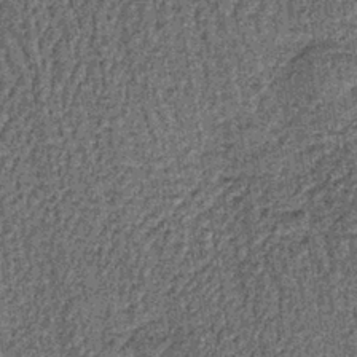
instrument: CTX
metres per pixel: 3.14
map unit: lHb
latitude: -39.5588
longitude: 64.2740
